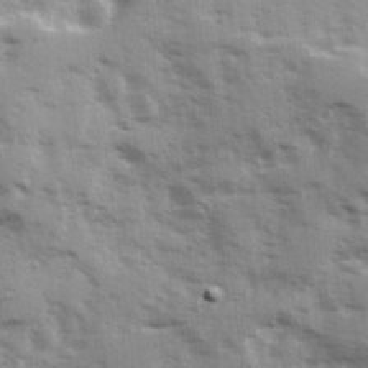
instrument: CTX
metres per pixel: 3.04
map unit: Ave
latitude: 12.9514
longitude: -103.0458
